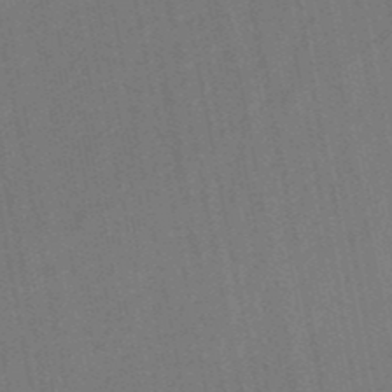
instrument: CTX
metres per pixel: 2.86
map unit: lHb
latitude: -49.5022
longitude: 73.4454
